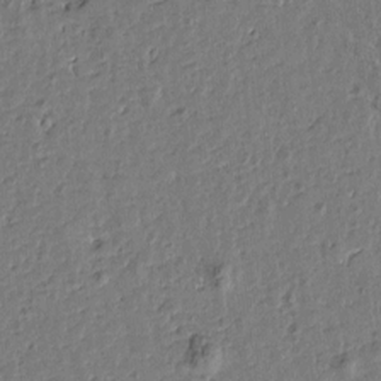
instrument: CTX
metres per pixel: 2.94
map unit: Htu
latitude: 0.5357
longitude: -179.1026
